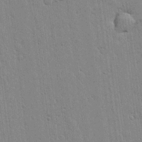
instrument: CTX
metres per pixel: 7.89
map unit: lHvf
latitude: 17.2726
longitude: -116.2712
